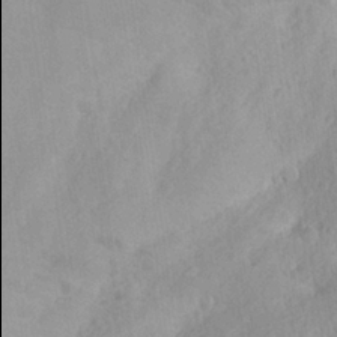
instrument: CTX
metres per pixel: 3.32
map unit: Aa
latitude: 25.3103
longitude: -145.9906
